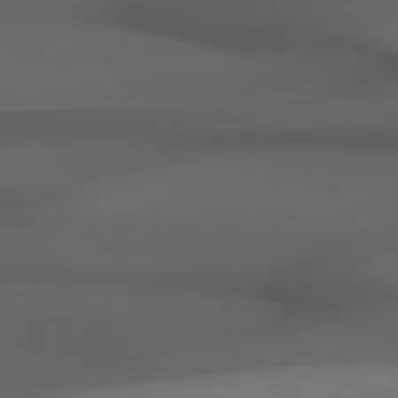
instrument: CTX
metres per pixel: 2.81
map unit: Hpe
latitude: 78.4034
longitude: -161.2915
